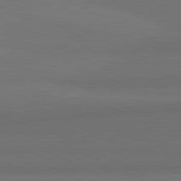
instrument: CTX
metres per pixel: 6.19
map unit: lApd
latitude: 82.0444
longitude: 158.6518
